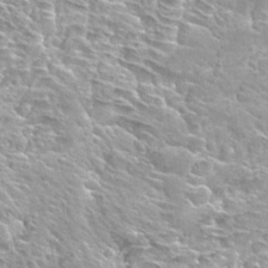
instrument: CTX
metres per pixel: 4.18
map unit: Hto
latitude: 28.0822
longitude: -40.4978
